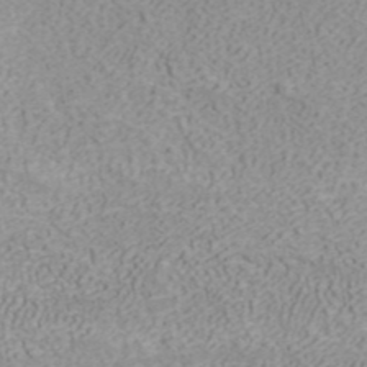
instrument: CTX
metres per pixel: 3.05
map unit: ANa
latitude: 40.9703
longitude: 15.4077
